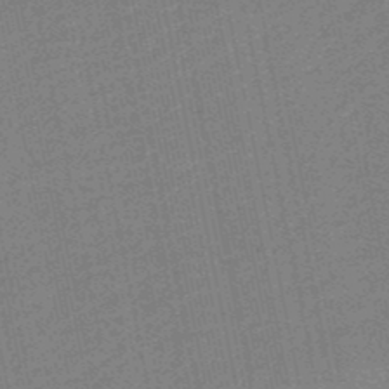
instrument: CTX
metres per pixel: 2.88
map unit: HNb
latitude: -49.3132
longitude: 59.8044
